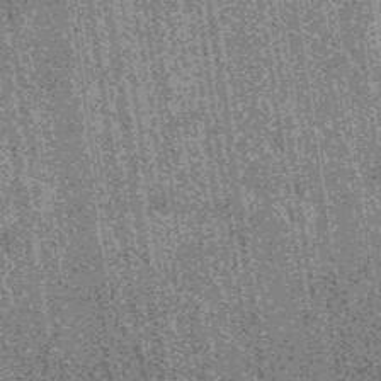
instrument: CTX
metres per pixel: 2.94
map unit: eAb
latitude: 38.5546
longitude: 107.6155
